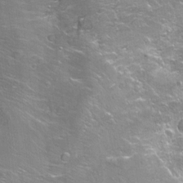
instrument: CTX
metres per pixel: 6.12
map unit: Ht
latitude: -6.1605
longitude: -36.3845
